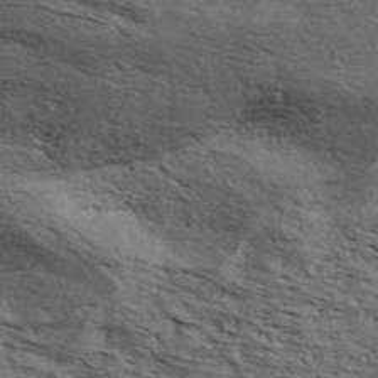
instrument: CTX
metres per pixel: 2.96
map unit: ANa
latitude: 43.0647
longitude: 48.6141
